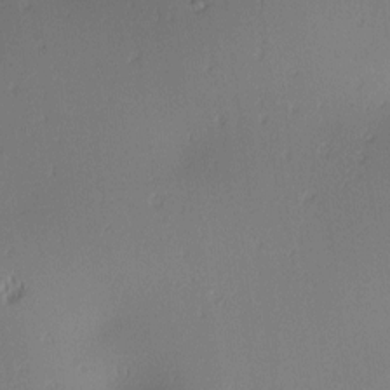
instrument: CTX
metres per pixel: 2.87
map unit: lAa
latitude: 1.9906
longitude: -115.8961
